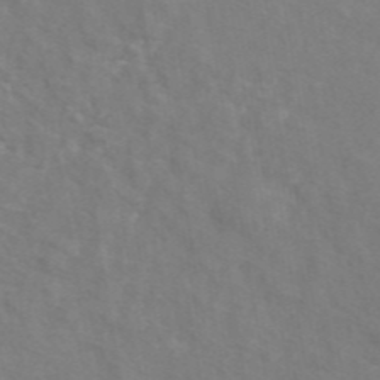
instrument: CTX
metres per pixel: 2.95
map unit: ANa
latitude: 45.1970
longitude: 28.6519
